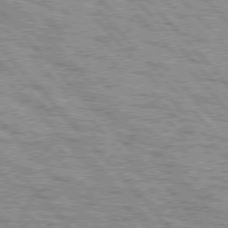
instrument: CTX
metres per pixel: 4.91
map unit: lApd
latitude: 76.9513
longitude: -71.4048
